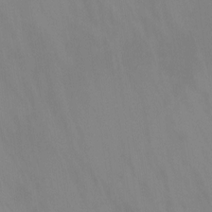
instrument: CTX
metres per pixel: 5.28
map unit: Nhu
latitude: -15.5777
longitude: -55.1592
